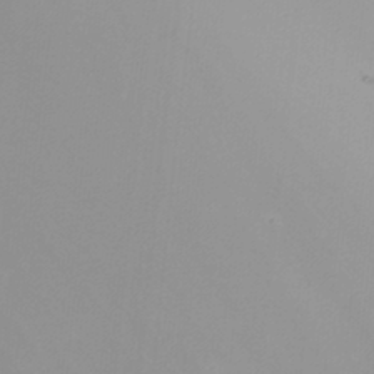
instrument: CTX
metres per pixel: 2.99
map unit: Nhu
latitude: -14.8030
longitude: -53.2159
